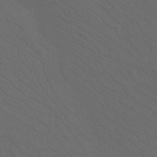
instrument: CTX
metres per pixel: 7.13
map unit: Htu
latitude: -11.7100
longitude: -72.4790
